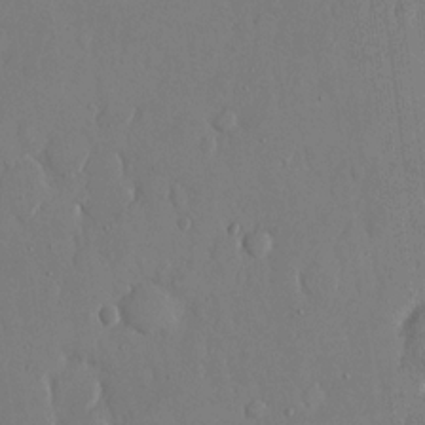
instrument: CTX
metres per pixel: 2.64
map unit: eHh
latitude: 13.9528
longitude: -69.5938
